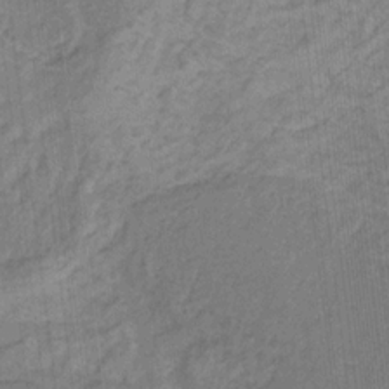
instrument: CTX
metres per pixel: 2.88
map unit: lHb
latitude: -30.6896
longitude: 65.8234
